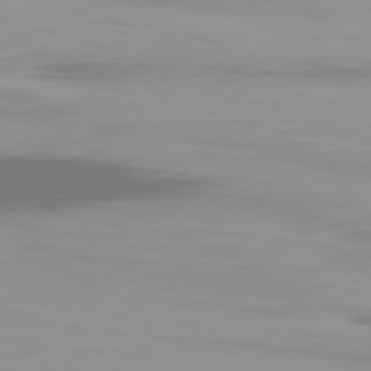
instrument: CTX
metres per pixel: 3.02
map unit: Ap
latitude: -79.1053
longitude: -69.6883
